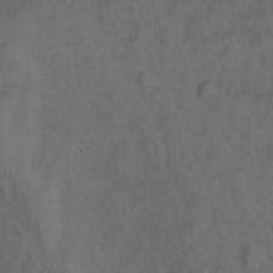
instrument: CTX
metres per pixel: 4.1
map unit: Ht
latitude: 1.5938
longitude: -35.4615
